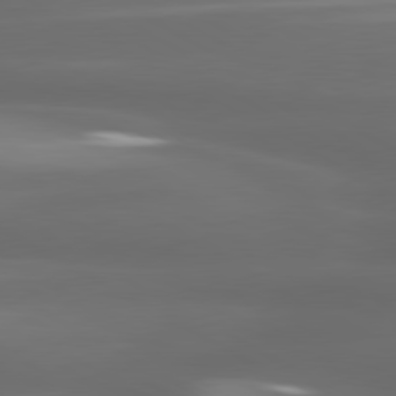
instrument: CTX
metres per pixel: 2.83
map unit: lApd
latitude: 80.3845
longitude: -139.6127
